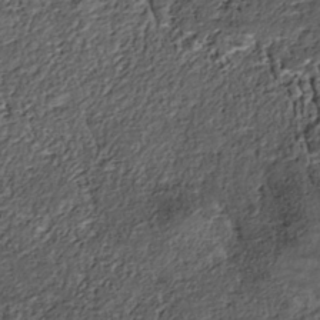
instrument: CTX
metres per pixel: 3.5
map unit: Nhe
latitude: -39.4266
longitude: -116.9136
